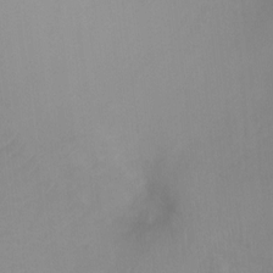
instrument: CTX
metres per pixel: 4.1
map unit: Ht
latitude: -4.6707
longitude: -28.8002
